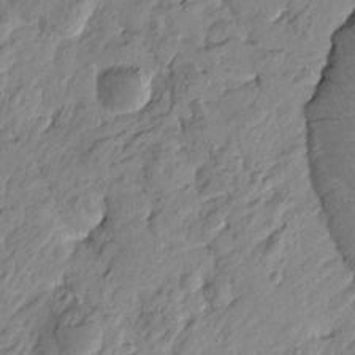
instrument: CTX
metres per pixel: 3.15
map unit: Htu
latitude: -4.1228
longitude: -179.8773
